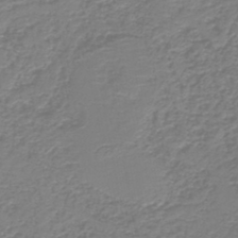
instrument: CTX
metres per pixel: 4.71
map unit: HNb
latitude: -41.5966
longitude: 49.8423
